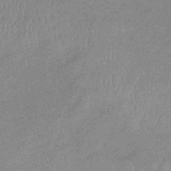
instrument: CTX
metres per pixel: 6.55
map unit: lHb
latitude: -34.0094
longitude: 69.1242
